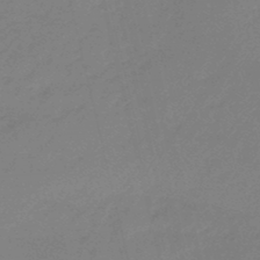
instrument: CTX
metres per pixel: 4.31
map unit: eHb
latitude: -46.6896
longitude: 86.4629
